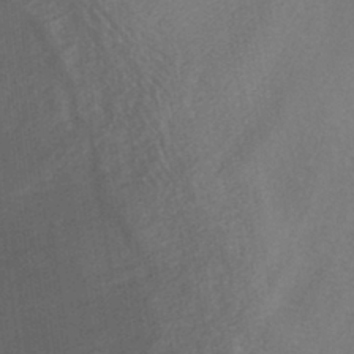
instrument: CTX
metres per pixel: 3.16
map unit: ANa
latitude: -38.7841
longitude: 94.5195
